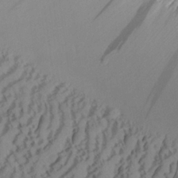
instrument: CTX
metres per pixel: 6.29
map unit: Aa
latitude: 26.8569
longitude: -133.7450
